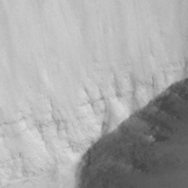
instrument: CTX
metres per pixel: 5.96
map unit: Nhu
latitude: 25.1970
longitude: -63.2726
